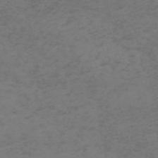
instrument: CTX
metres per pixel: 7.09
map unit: HNb
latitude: -55.5021
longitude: -46.5168
